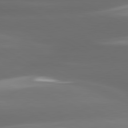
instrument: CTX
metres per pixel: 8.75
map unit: lApd
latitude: 80.6679
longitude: -139.7827
